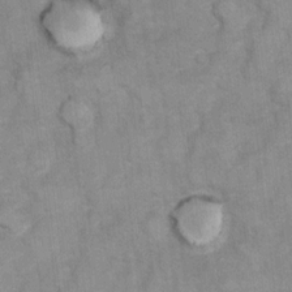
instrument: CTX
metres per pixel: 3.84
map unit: Ht
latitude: 6.3467
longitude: -36.9136
